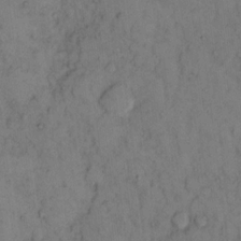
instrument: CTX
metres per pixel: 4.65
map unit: eHh
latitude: 14.0633
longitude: -62.9325
